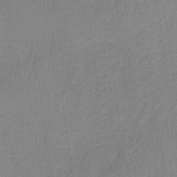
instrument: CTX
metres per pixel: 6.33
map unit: HNb
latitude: -34.1795
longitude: 63.5966
